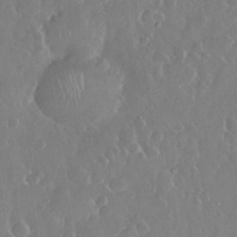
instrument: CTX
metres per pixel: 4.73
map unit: eHh
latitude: 33.3104
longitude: -59.8961
